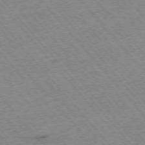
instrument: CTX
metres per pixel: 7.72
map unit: Hpe
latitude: -75.8801
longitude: -16.6491
